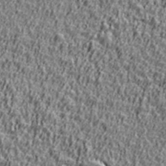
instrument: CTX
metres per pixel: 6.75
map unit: Ave
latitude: 41.5560
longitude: -112.4223
